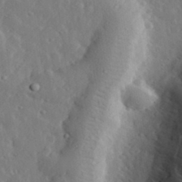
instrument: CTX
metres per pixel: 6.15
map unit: lHvf
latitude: 32.8191
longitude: -82.8191
